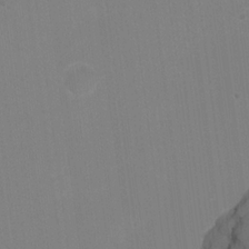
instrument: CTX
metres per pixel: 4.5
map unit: Nhu
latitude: -8.6518
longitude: -84.8947
